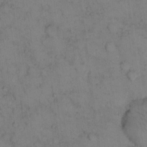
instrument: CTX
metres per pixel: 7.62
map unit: eHh
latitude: 14.5357
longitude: -62.9136
